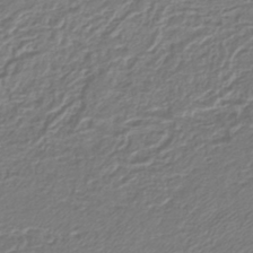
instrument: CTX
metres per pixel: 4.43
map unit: lHb
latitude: -42.5762
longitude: 61.4454
